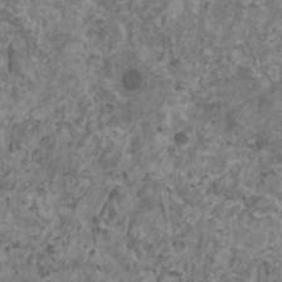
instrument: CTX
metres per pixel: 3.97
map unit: HNhu
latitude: 1.4615
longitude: 3.3320
